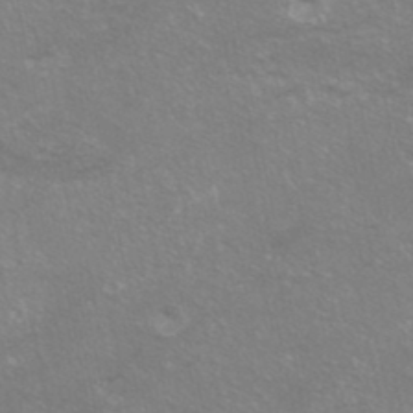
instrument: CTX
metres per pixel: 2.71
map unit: HNhu
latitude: -40.7274
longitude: 103.4454
